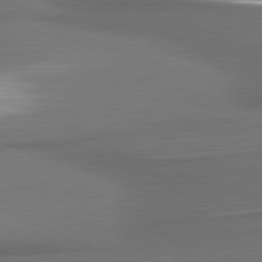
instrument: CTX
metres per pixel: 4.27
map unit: lApd
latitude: 81.0647
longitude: 175.5966
